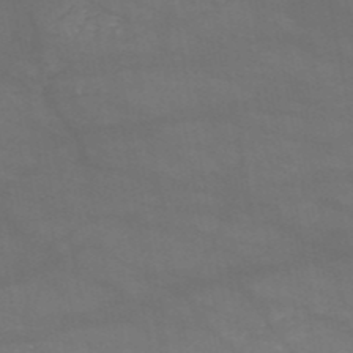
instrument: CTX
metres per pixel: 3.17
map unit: HNb
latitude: -51.8989
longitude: -39.5371
